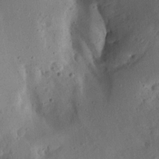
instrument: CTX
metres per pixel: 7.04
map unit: Aa
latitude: 13.1403
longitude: -140.9135
